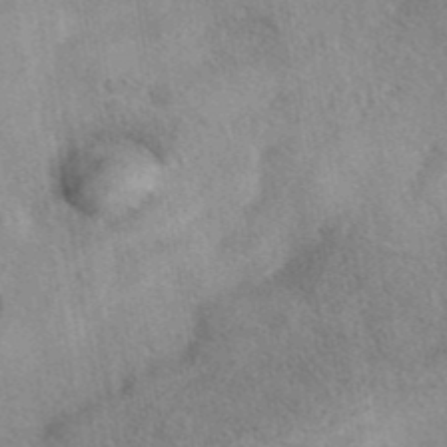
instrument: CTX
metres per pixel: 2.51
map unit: eAb
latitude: 41.2536
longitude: 102.8975
